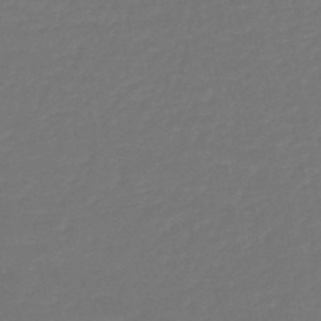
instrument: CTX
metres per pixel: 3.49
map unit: lHb
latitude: -46.1983
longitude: 60.8408
